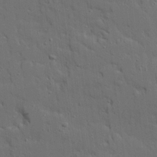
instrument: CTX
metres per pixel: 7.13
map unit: Ave
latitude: 18.9324
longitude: -128.5735
